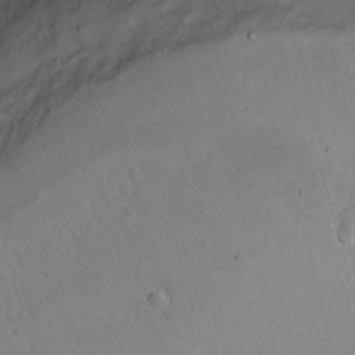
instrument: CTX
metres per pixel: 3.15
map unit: Nhu
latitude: 14.5357
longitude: -29.1781
